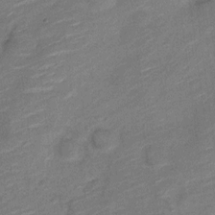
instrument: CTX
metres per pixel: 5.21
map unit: Nve
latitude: -18.8597
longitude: 108.6141
